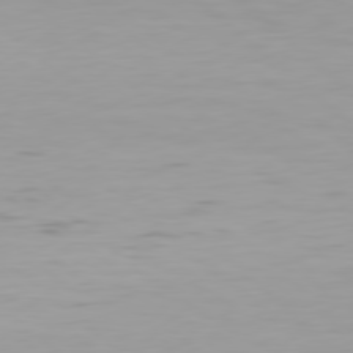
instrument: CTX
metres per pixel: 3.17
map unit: Hpe
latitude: 78.1389
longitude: -169.1592
